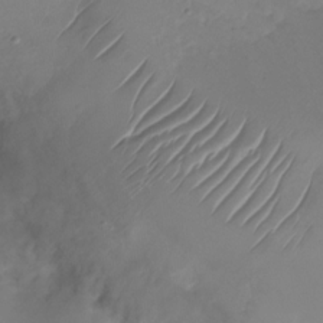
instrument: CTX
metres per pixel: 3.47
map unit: Nhu
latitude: -27.0486
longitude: -72.0633
